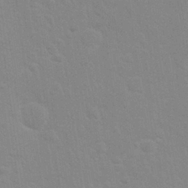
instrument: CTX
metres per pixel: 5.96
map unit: Nhu
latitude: 28.2144
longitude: -64.5735
